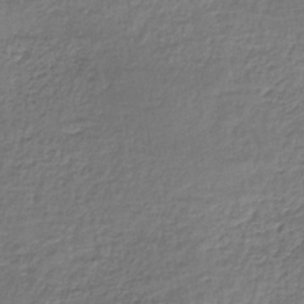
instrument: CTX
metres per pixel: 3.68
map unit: lHb
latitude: -35.1620
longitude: 63.2942
